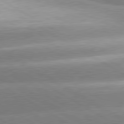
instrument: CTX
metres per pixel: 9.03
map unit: lApd
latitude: 80.5735
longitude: -154.9325
